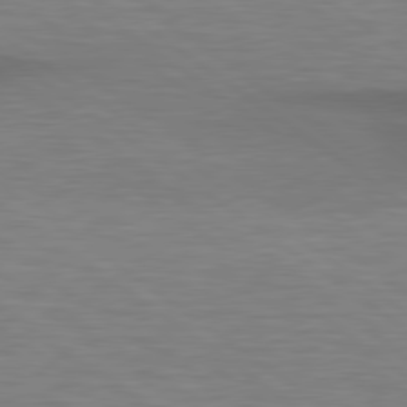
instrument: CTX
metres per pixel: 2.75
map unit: lApd
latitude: 79.2915
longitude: -90.2145
